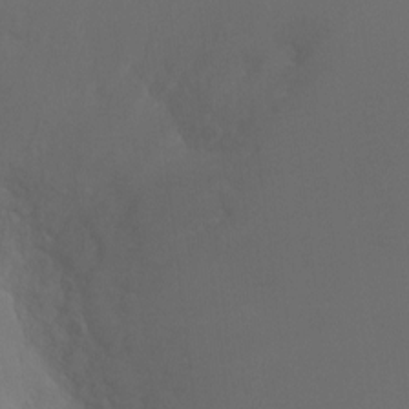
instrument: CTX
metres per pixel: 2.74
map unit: Ht
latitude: -4.1228
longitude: -24.7057
